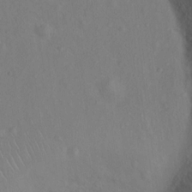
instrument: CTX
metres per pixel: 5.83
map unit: Ht
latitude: 13.4049
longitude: -41.5938
